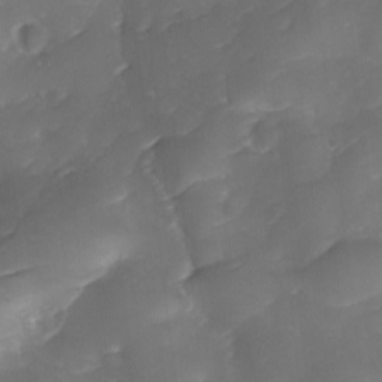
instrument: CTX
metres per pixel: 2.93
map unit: Ave
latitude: -9.9556
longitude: -122.3845
